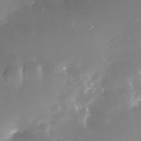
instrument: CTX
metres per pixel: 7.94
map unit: Nhe
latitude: -32.6708
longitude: -116.3656
